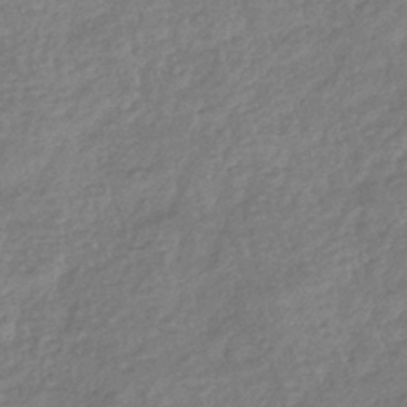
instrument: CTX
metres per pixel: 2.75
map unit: eHb
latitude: -37.7477
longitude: 81.1242
